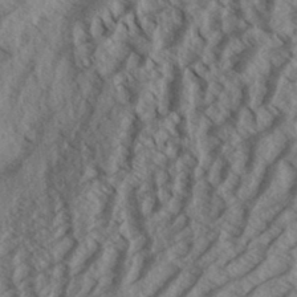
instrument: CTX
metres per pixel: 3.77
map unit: Aa
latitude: 33.5560
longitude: -139.5560
